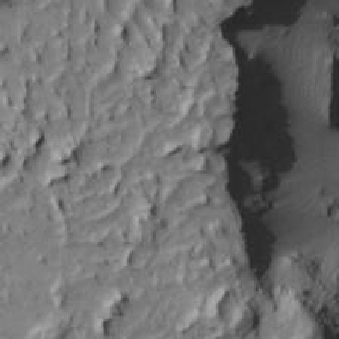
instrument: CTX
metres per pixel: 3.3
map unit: Htu
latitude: -6.6707
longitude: 144.5007
